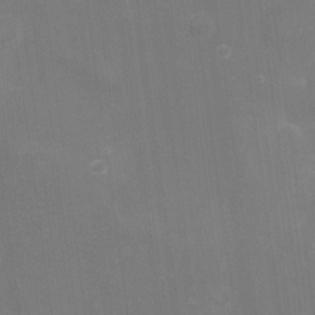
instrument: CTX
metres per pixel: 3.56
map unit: eHh
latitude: -22.1984
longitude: 15.2943
